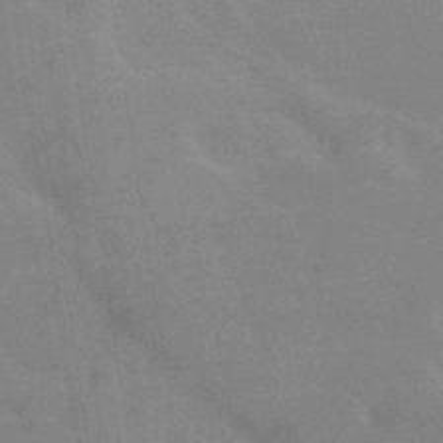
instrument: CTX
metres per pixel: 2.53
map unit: eHb
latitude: -36.5573
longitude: 76.5385
